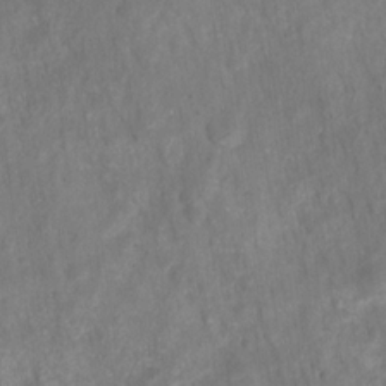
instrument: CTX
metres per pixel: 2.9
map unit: HNhu
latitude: -28.0472
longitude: 73.0486
